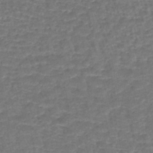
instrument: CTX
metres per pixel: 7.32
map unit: lHb
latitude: -43.9178
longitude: 66.3495
